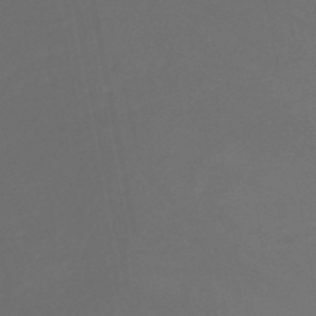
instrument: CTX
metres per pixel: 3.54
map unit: lHb
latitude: -46.5951
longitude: 74.4818
